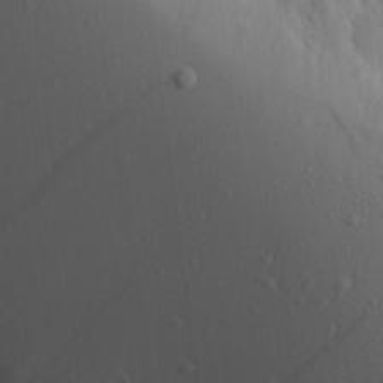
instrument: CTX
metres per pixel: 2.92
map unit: Aa
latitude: 14.5924
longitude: -143.2537
